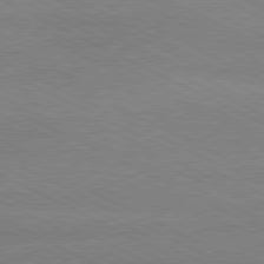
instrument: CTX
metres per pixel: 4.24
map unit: lApd
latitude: 79.8584
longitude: -128.1767
